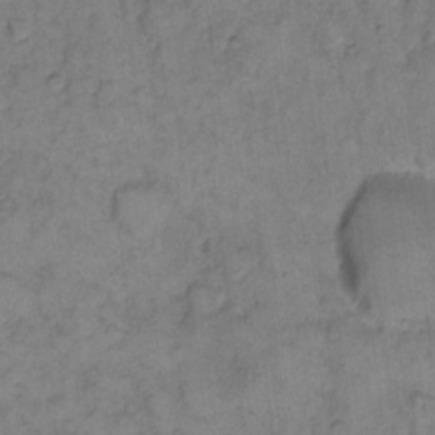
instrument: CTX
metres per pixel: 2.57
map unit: eHh
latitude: 11.8017
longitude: -63.5749
